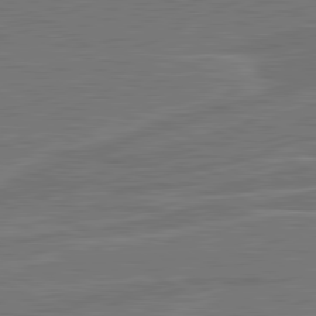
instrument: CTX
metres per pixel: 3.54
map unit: lApd
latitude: 81.3859
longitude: 121.6344
